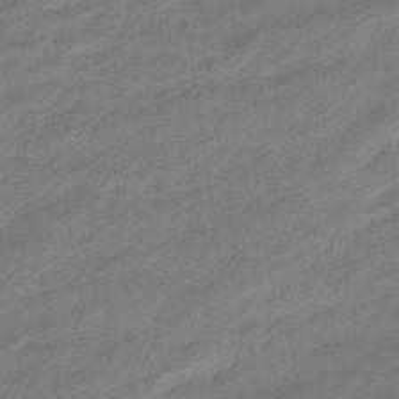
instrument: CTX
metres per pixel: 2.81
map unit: HNhu
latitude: -46.2739
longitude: 90.9542
